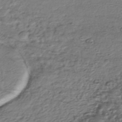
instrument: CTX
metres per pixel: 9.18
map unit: HNhu
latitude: -43.9745
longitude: 105.9745
